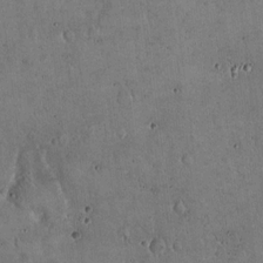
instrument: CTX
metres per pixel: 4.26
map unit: Hto
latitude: 16.6302
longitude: -59.6316
